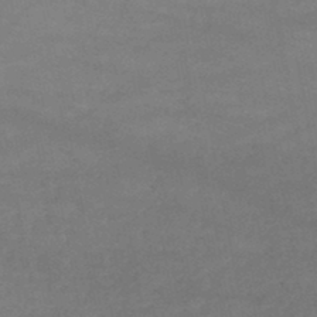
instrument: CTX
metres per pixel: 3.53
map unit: lHb
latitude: -46.3873
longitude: 62.2172
